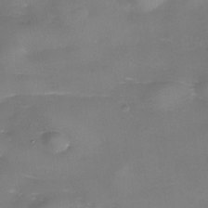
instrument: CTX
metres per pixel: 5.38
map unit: Nhe
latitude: -36.2739
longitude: -89.5749
